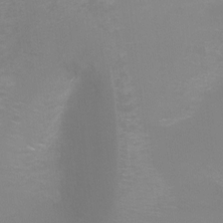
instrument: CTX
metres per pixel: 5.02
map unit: Ht
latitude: -6.3873
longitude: -28.9513
